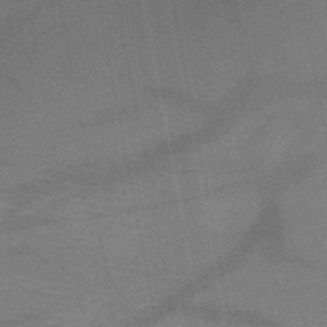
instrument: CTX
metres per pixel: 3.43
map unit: HNb
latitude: -50.8408
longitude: -42.8191
